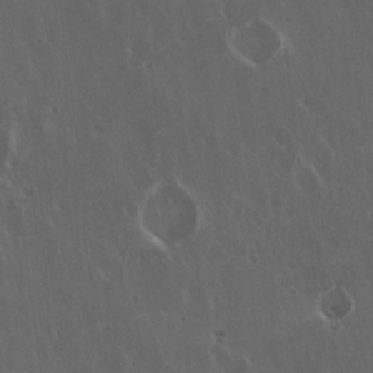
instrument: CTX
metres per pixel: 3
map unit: Hto
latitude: 19.6127
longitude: -57.3859
